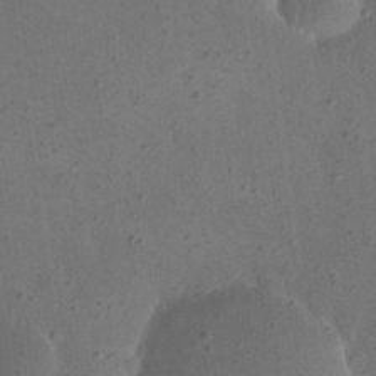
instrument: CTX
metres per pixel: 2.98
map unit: eHh
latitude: 23.0458
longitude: -67.7638
